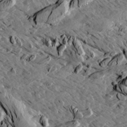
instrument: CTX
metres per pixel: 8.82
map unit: Aa
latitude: 12.7058
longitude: -141.6504
